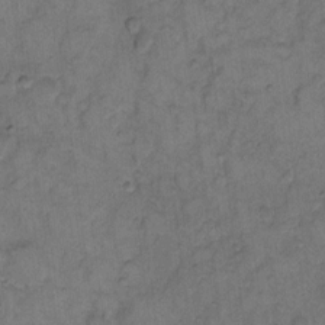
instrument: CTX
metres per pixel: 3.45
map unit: eHh
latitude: 11.1025
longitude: -63.4238
